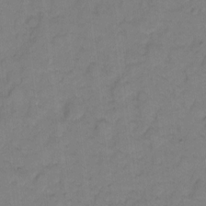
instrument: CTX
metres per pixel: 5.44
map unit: eHh
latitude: 7.8583
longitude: -63.8773
